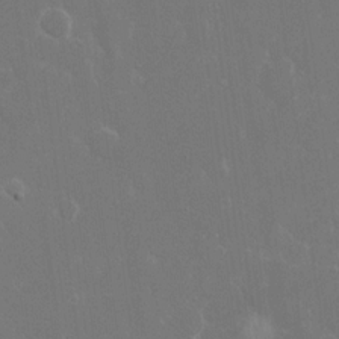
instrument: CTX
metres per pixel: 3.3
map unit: eHh
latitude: 15.6505
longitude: -72.1767
